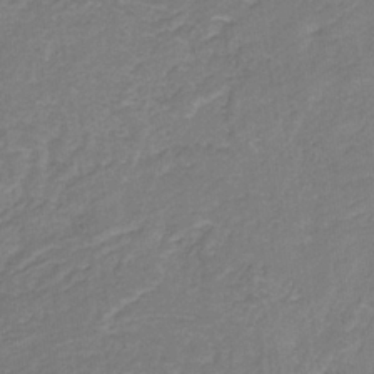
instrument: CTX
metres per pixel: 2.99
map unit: eHb
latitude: -30.6518
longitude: 62.8597
